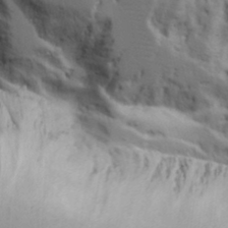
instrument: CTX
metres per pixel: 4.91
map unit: Aa
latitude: 18.4223
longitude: -125.9906
